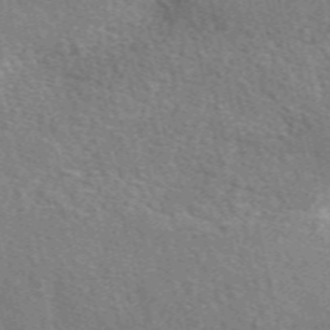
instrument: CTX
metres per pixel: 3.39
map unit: eAb
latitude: 51.5749
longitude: 113.8234
